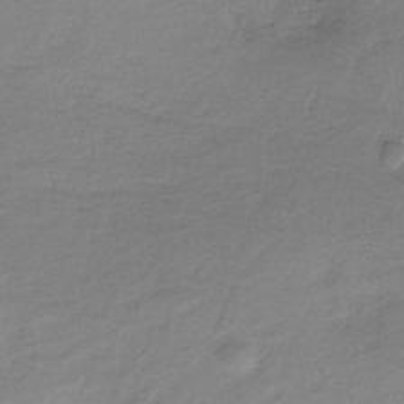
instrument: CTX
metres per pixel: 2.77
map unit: HNb
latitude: -33.2376
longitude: 56.6518
